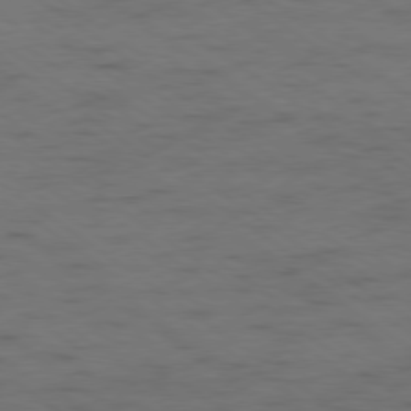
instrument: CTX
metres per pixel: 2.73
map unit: Ap
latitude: -79.4076
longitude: -99.4804
